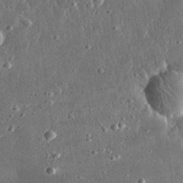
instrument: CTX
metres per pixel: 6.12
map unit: lHvf
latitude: 31.5183
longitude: -91.4615
